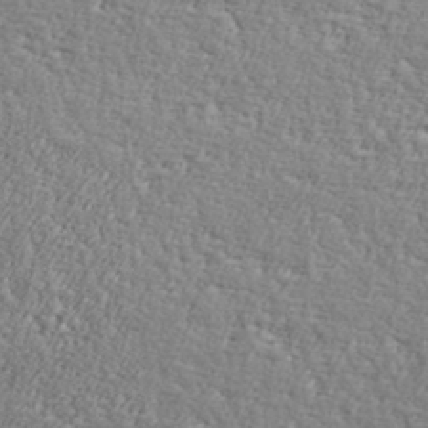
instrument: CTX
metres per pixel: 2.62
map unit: lHvf
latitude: 38.1767
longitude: -92.2900
